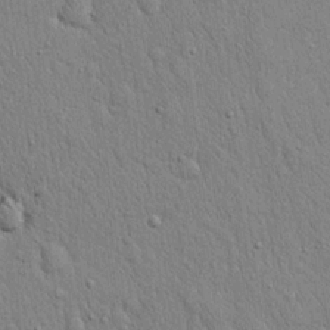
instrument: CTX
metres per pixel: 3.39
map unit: eHh
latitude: 19.4426
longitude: -61.3481
